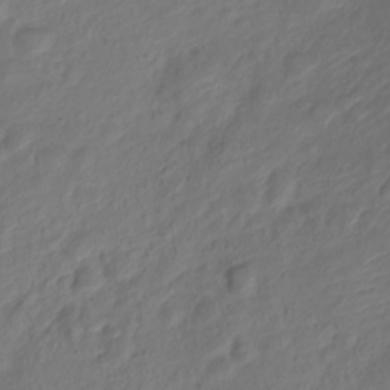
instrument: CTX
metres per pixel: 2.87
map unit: Nve
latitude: -19.3699
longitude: 108.1039
